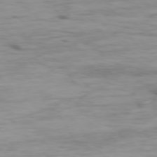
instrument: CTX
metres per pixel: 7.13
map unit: Ap
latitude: -76.7841
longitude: -69.6883
